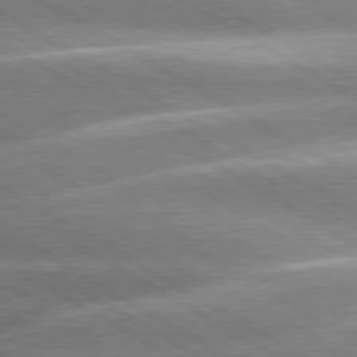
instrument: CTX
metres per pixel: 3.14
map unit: lApd
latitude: 80.4979
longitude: -137.1215
